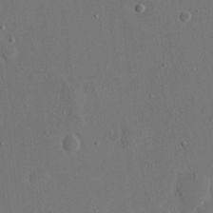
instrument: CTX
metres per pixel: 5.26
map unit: eHh
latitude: 15.7828
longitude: -69.9528
